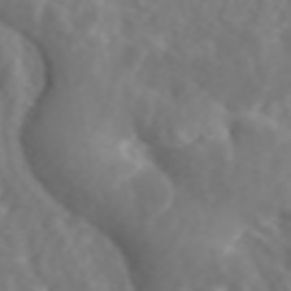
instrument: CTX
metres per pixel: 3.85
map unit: ANa
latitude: 44.5168
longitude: 22.0850
